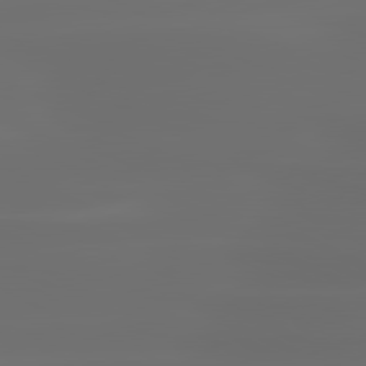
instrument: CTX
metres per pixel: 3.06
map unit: lApd
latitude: 81.1214
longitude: -136.7624
